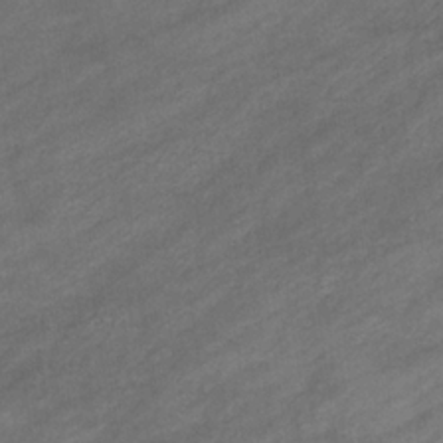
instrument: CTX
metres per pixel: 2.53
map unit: eHb
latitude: -33.1243
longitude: 71.7667
